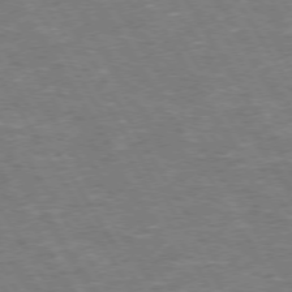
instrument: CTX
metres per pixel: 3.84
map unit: Hpe
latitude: 72.9136
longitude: -123.3482
